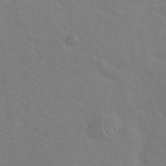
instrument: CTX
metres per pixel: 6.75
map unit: Hto
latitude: 19.9528
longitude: -54.0822
